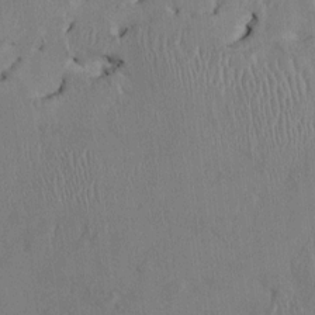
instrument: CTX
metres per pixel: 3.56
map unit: HNhu
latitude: 1.3859
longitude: -5.4426
